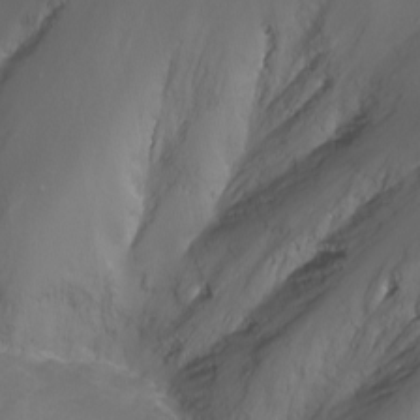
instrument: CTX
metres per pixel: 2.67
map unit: Nhu
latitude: -13.8800
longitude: -61.8394
